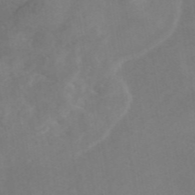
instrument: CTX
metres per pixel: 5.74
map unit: eAb
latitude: 46.4412
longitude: 127.0675
